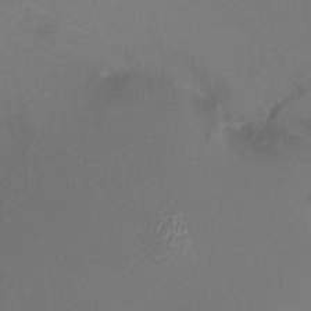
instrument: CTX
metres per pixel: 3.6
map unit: HNhu
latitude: 5.9528
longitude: 6.8030
